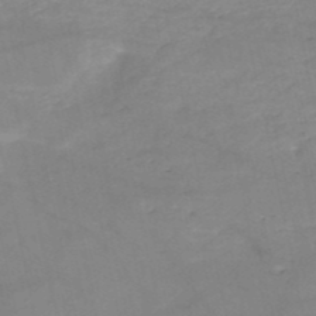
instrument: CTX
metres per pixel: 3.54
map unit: HNb
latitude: -50.1606
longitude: -39.4048
